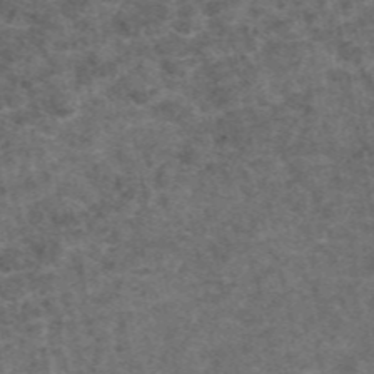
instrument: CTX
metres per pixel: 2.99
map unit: eAb
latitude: 47.7450
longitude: 108.3873
